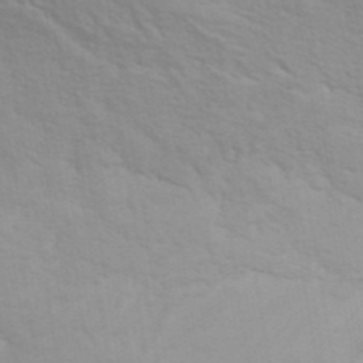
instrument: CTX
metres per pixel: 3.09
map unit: ANa
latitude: 40.2333
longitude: 20.4629
